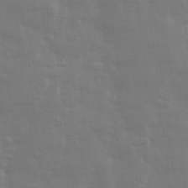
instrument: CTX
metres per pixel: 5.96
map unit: Ave
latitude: 13.4049
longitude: -103.6127
